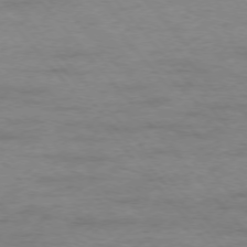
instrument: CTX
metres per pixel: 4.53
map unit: Ap
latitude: -76.7274
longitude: -84.2523
